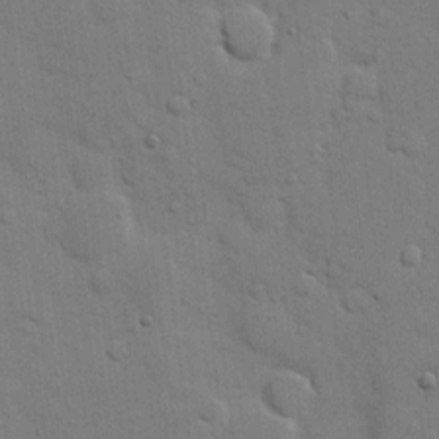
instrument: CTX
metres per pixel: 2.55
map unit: eHh
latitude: 11.1592
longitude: -67.2537
